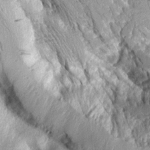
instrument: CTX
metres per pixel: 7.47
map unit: Aa
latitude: 8.5168
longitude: -128.2900
